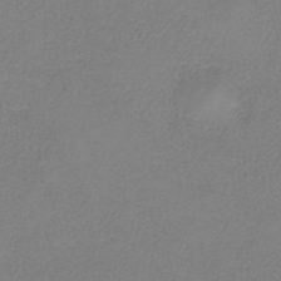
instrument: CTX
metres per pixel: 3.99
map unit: HNb
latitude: -34.0661
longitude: 53.6721
